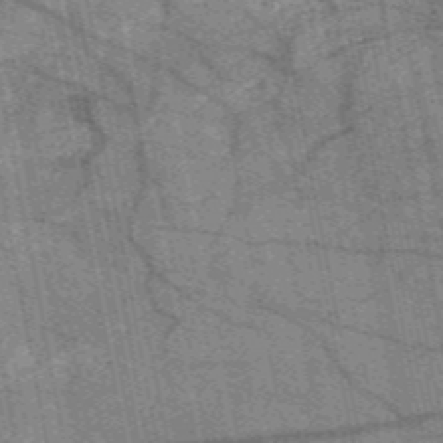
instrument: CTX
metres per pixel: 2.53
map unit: HNb
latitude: -54.1417
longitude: -40.9324
